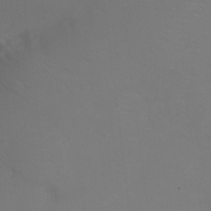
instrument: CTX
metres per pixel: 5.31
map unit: Ht
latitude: -6.4251
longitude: -21.0081
